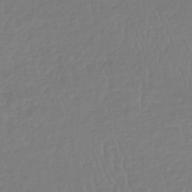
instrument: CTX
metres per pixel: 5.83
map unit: lHb
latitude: -40.8597
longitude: 67.2187
